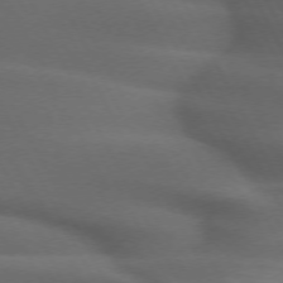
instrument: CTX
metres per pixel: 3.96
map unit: lApd
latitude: 72.0444
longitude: -50.6112
